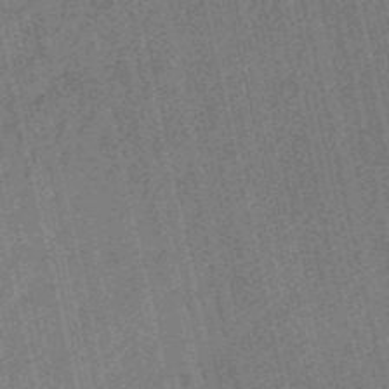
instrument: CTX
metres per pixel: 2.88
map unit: HNb
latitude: -53.5966
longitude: -38.1011
